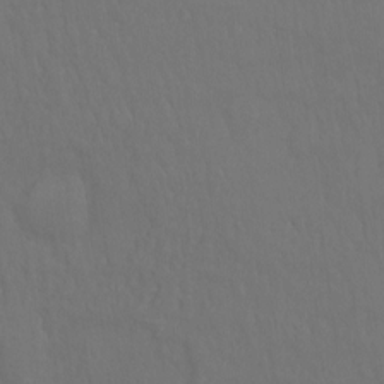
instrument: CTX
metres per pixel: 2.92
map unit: Hto
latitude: -10.4251
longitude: -38.1578
